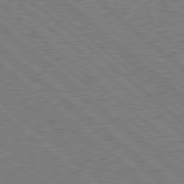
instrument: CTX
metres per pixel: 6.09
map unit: Hpe
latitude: 78.7058
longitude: -169.6127
